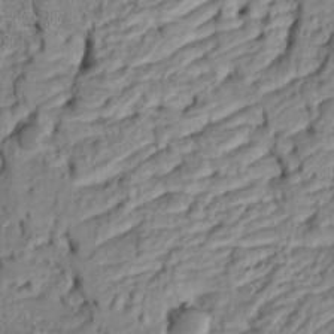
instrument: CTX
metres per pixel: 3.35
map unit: Htu
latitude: -5.4454
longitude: 152.8597
